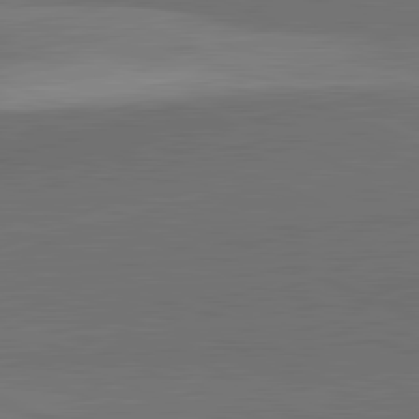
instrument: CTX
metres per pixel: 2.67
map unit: lApd
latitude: 81.8394
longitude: 139.1620
